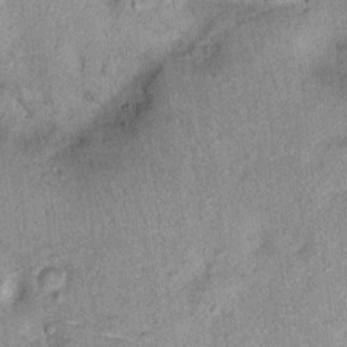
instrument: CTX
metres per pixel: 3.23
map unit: Ht
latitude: 11.6505
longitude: -39.2348
